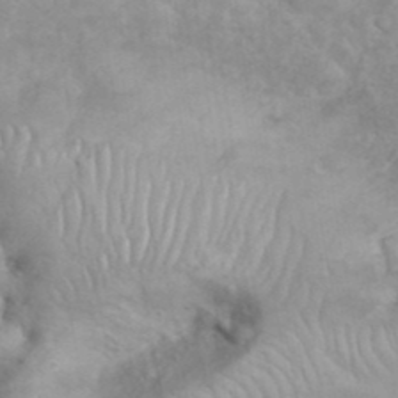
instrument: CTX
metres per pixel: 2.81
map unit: eHh
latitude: 35.5371
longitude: -62.6680
